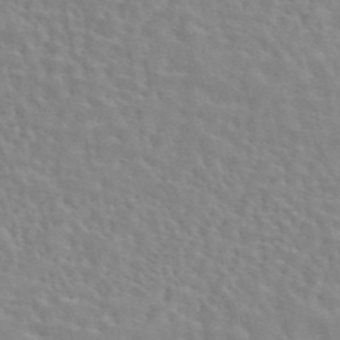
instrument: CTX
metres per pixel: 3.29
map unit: eAb
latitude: 44.2144
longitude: 113.1053
